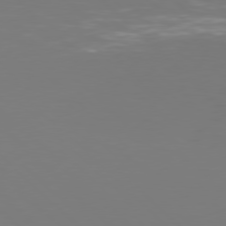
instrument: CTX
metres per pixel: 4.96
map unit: Hpe
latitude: 77.3103
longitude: -171.7450
